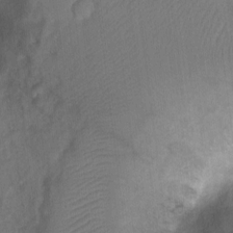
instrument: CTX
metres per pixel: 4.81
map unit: Ht
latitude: -2.7463
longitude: -28.8380
